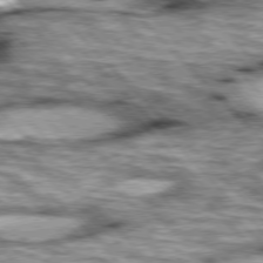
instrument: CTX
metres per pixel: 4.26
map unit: lApd
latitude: 76.4979
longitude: -50.5356
